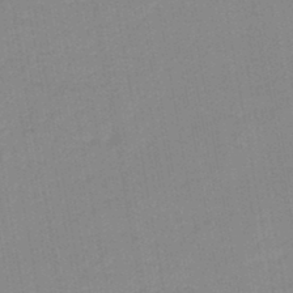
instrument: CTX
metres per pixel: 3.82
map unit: lHb
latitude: -44.2928
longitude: 63.2754
